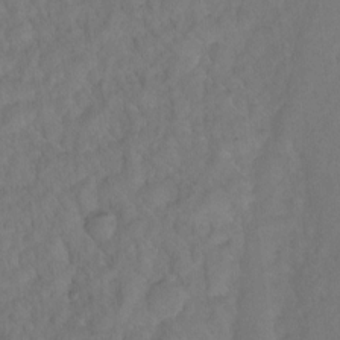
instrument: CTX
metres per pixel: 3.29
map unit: Hto
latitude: -7.8044
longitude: -39.7827
